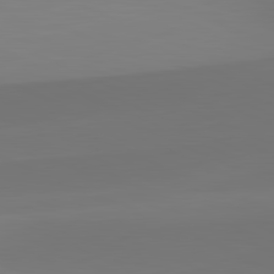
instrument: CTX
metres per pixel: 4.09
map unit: lApd
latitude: 81.8205
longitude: 128.5952
